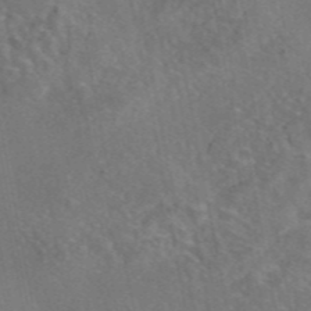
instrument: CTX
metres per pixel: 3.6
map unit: eAb
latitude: 45.9339
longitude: 107.6155
